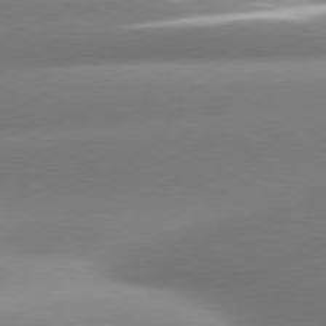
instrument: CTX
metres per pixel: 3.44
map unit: lApd
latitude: 80.7246
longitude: -158.4223
